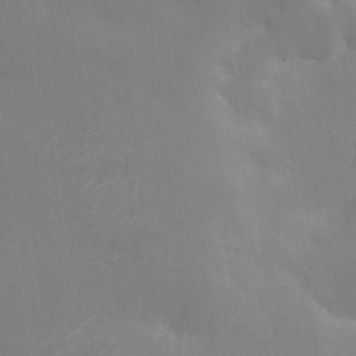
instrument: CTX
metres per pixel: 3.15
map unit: HNhu
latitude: 8.4223
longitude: -4.1200
